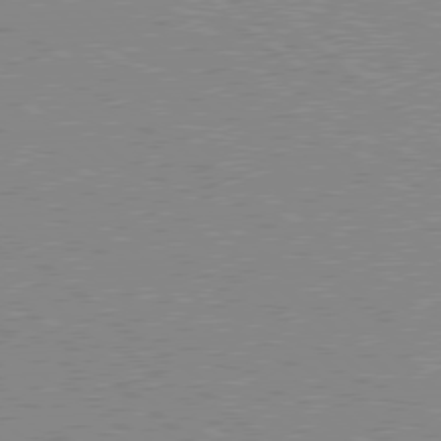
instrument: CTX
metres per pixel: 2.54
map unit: Hpe
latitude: 78.0822
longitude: -160.2522
